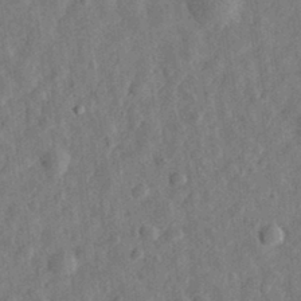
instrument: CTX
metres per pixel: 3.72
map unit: eHh
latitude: 32.3278
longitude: -75.3860
